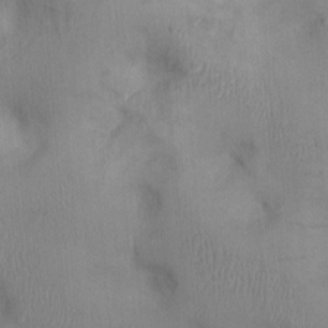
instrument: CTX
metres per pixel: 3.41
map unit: Ht
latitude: 0.5168
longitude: -13.5938
